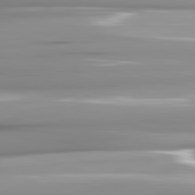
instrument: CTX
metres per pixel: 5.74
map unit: lApd
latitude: 81.8205
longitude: -143.0081
